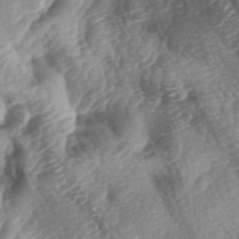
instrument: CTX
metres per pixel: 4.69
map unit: lAa
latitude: -4.7652
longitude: -126.9514
